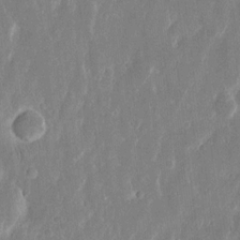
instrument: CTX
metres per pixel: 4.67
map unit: eHh
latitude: 13.9339
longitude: -71.8394
